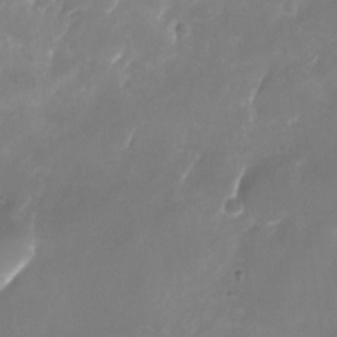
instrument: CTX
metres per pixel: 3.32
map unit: Nhu
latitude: -25.2754
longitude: -71.1403
